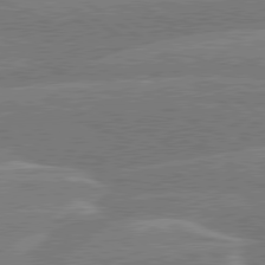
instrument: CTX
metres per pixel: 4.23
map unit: lApd
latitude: 79.8773
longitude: -129.8016
